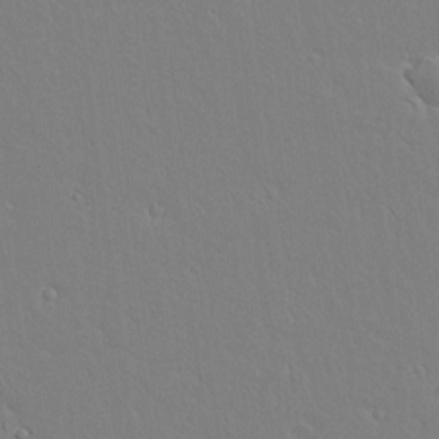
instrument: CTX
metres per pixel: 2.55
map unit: lAvf
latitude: 14.2901
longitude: -126.3656
